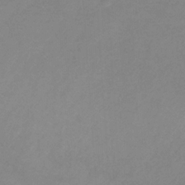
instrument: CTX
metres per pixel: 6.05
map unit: HNb
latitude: -32.3118
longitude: 60.6707
